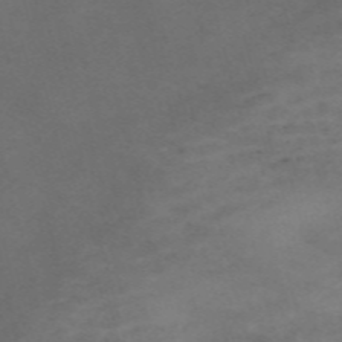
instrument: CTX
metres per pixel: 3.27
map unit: Nve
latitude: -58.6518
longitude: 59.6910
